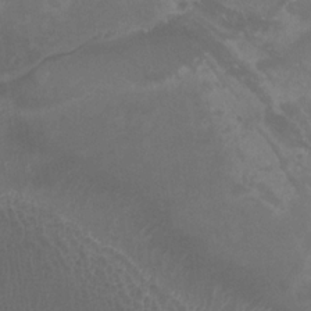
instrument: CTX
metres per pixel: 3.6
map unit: Htu
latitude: -13.0675
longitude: -71.1214
